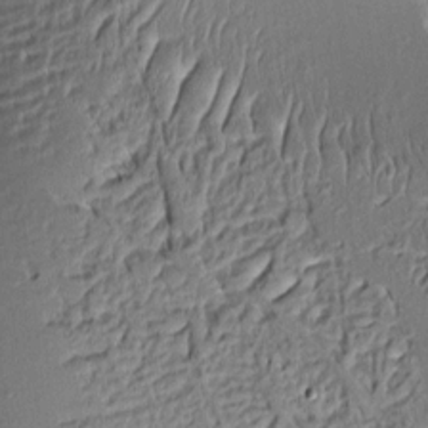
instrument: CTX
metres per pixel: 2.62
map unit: Aa
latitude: 9.0459
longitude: -132.8569
